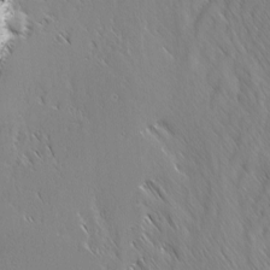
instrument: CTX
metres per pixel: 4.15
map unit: Ave
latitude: -1.4266
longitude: -113.4048
